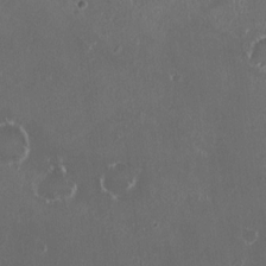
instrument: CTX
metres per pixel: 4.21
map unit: HNhu
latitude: 2.0822
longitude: 6.5196
